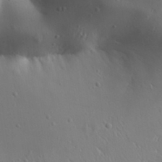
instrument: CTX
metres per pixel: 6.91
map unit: Aa
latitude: 31.8962
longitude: -143.6127
